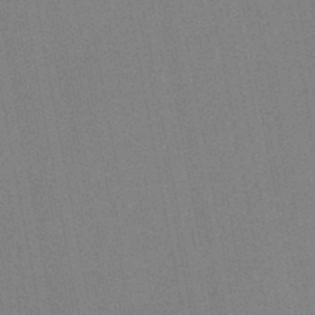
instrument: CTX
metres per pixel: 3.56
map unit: HNb
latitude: -47.3131
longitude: -39.4048
